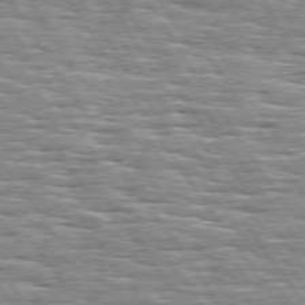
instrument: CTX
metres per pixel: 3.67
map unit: Hpe
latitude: 74.3656
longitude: -137.7261
